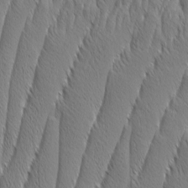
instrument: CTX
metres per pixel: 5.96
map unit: Aa
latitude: 8.0444
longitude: -130.2145
